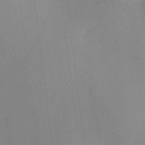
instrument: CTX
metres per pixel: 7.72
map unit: HNhu
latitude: 12.2145
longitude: 11.3132
